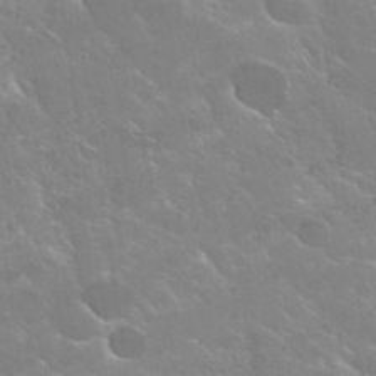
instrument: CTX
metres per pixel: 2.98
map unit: Hto
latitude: 29.8583
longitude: -43.8772
